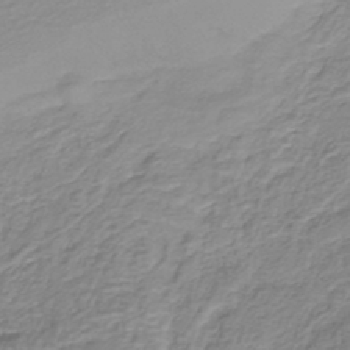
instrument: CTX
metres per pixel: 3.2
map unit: lHb
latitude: -41.5588
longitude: 61.4832
